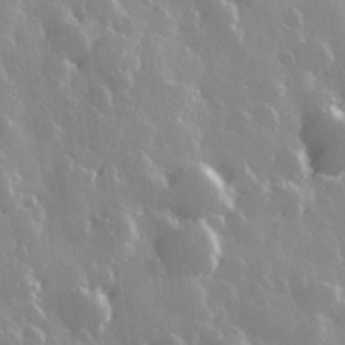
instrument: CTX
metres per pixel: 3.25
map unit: Hve
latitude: 28.8569
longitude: 146.9164
